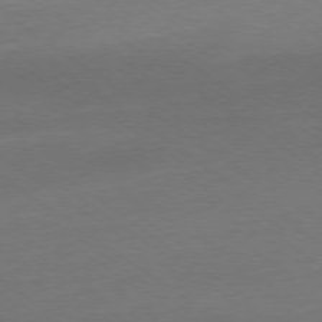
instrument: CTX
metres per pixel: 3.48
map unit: Ap
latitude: -79.0297
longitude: -95.1592
